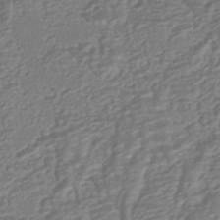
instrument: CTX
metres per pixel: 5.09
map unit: HNhu
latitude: -40.5574
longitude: 108.2739
